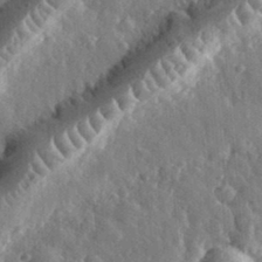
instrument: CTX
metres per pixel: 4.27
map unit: eHh
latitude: 33.1592
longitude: -80.4034
